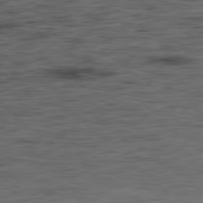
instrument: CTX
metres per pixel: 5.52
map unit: Hpe
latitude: -79.1998
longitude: 13.6155
